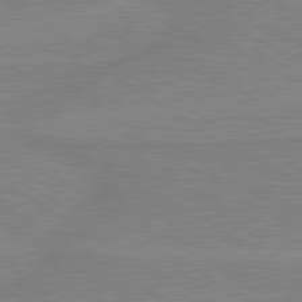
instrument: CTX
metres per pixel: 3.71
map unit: lApd
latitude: 80.1767
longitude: 168.9541
